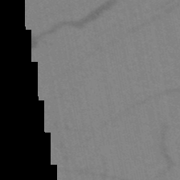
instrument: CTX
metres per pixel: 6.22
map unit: HNb
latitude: -52.4251
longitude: -44.2900
